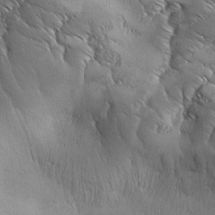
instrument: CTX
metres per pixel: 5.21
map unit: Ave
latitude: 1.3292
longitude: -114.0255
